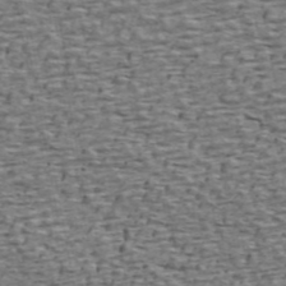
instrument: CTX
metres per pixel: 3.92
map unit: ANa
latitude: 45.4804
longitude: -84.4034
